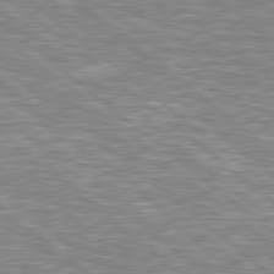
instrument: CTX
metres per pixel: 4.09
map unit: Hpe
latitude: 78.7058
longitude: -157.9906
